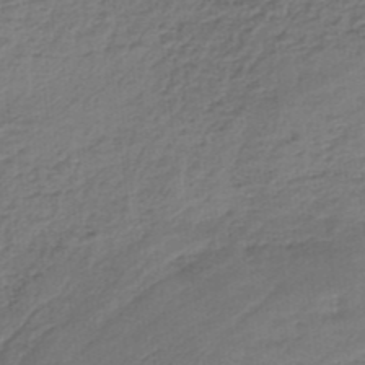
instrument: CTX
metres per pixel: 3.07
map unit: HNb
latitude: -35.1809
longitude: 60.0661
